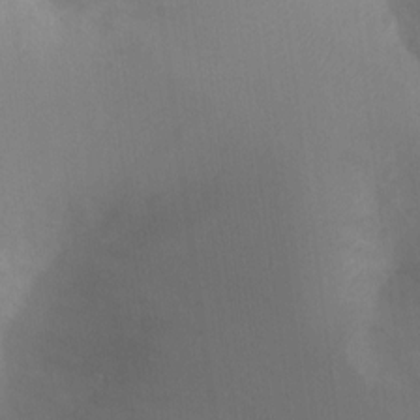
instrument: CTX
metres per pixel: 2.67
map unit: Ht
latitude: 2.6490
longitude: -25.8016
